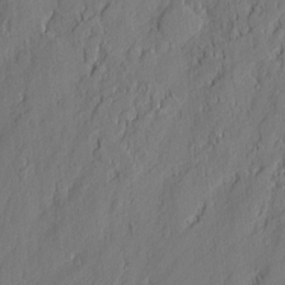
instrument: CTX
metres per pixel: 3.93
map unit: eHh
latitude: 5.8961
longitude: -76.3089
